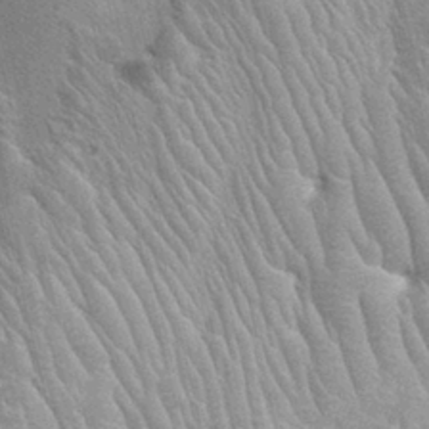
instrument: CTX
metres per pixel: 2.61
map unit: Ht
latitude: -1.6911
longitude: -15.7639
